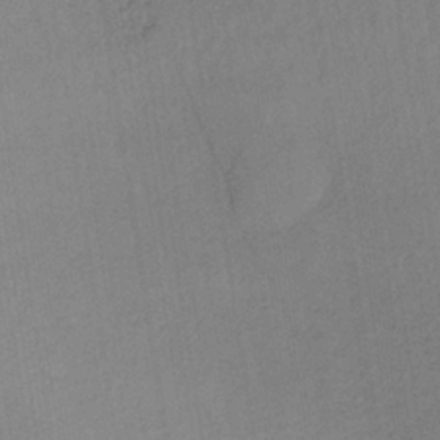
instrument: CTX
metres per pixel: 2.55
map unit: lHb
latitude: -35.3888
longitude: 67.1998
